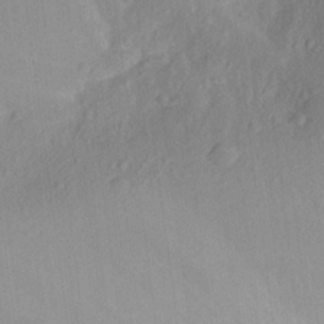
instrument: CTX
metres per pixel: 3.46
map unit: Aa
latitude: 23.2159
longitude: -147.1215
